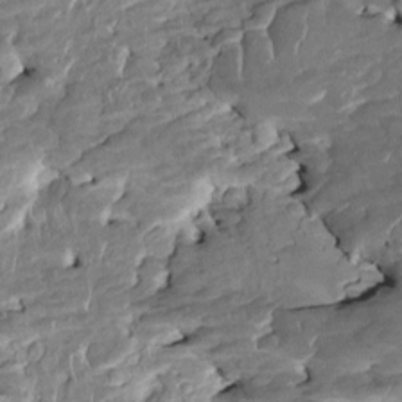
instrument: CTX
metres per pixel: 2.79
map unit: HNhu
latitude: 3.7449
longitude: -7.6316
